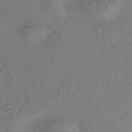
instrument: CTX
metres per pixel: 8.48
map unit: eHh
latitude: -42.1038
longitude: 118.9731
